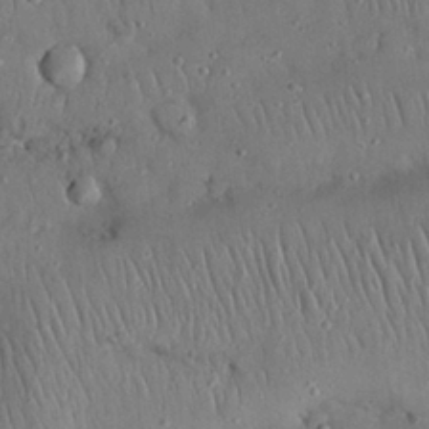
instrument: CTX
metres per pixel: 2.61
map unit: Nhu
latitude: 27.5182
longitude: -69.1214
